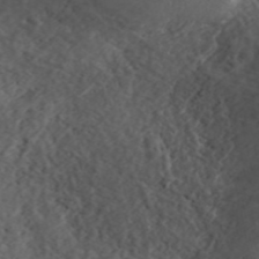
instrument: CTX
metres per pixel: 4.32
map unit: ANa
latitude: 40.5356
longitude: 34.2362
